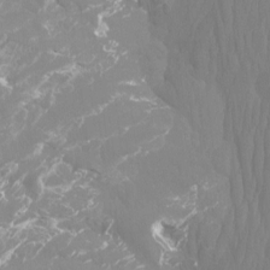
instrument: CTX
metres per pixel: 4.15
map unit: Htu
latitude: -14.2929
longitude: -47.5560
